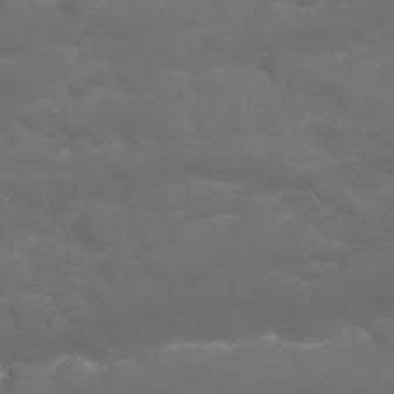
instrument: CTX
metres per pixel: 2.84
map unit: Nhu
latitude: 23.5938
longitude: -61.1781
